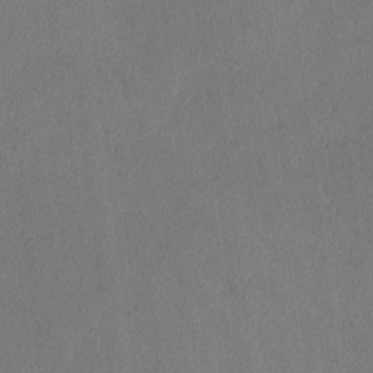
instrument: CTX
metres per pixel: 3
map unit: lHvf
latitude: -12.7463
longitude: -100.6868
